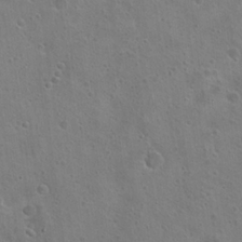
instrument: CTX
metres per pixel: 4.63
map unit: Hto
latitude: 22.6112
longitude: -48.7057
